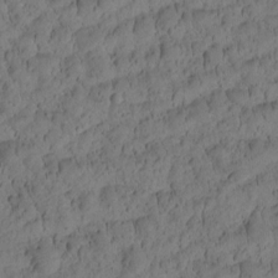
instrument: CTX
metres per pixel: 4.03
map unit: Htu
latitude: -3.1242
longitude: 171.9745
